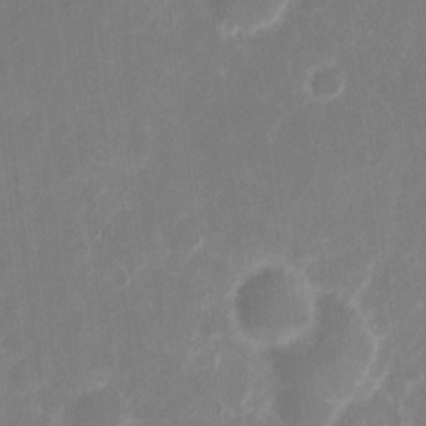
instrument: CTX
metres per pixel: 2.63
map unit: eHh
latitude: 8.5924
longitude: -71.1592
